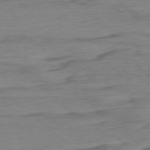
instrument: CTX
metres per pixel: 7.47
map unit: Ap
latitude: -76.6330
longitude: -77.5749
